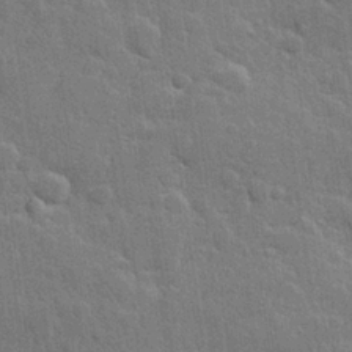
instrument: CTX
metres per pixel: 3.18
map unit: Hve
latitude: 25.4993
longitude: 149.4455
